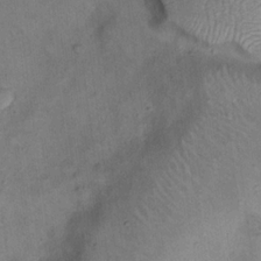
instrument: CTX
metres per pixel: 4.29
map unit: eHh
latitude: 20.9325
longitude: -60.9513
